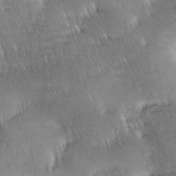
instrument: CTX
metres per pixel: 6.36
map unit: lAa
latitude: -9.9367
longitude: -124.7624
